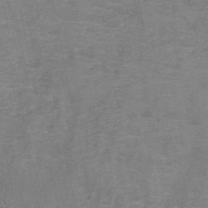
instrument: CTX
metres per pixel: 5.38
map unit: HNb
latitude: -45.8611
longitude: -47.0837
